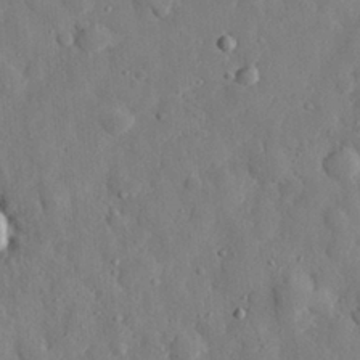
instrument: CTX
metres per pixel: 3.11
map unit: eHh
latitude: 27.4993
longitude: -77.4993
